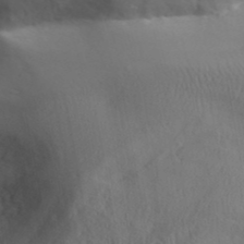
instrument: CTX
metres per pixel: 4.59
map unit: Aa
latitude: 32.6113
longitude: -143.3860
